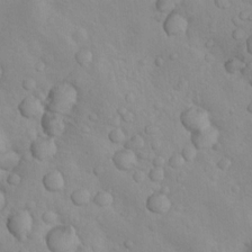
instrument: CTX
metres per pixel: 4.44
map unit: Nhu
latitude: 10.8191
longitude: -26.0633
